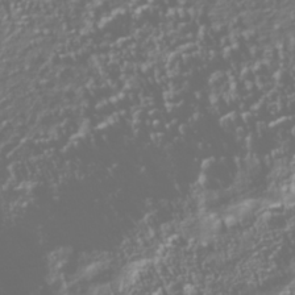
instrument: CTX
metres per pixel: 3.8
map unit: Nhu
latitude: -40.0094
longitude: -83.1025
